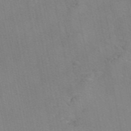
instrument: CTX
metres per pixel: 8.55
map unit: eAb
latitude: 49.6883
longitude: 104.6329
